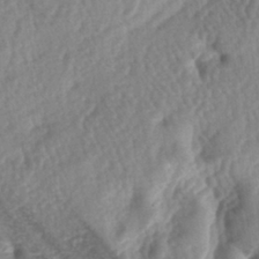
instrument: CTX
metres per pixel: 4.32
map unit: lAa
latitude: -5.4454
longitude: -126.8569
